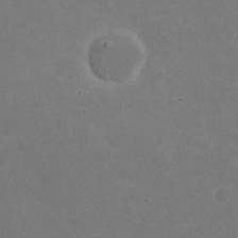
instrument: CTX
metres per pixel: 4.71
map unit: eHh
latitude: 20.9892
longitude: -71.4804
